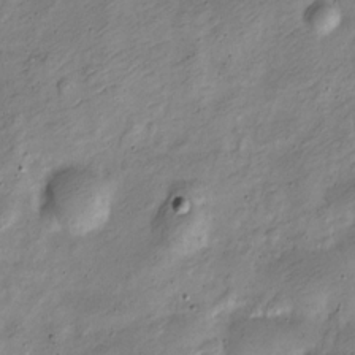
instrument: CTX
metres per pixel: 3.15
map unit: Nve
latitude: -24.0094
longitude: 106.8786
